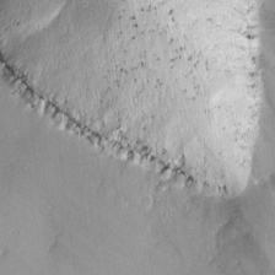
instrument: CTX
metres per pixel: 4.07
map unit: Ave
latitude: -6.3495
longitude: -119.9150
